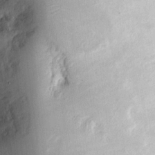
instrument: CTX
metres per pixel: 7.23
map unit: Ht
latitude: 8.3278
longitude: -75.1781
